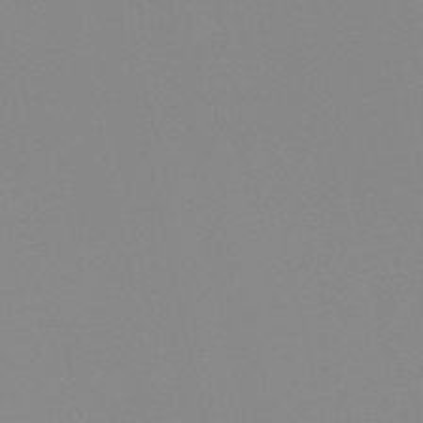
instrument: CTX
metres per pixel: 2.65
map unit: eHh
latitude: -53.3320
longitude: -24.8002
